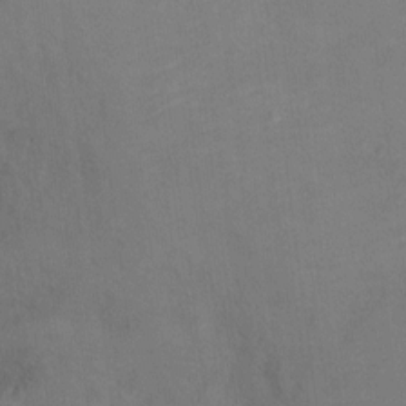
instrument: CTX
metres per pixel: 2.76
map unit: Hto
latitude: 6.9703
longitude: -37.6505
